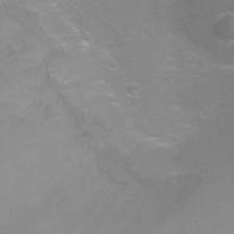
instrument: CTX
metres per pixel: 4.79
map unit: Ht
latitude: -2.9352
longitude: -25.3292
